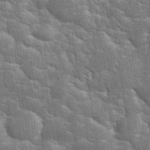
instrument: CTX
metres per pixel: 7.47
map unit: eHh
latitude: 34.6868
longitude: -65.6505
